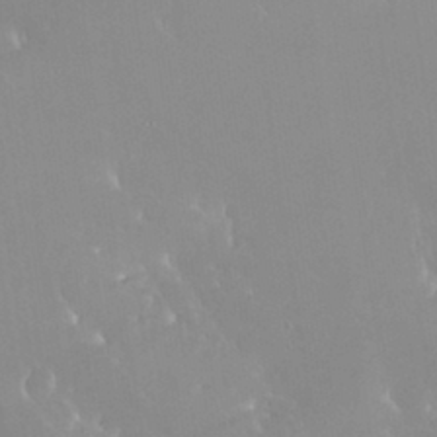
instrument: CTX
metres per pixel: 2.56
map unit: Nhu
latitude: 30.3090
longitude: -57.1781
